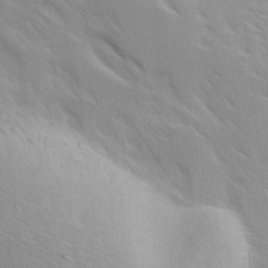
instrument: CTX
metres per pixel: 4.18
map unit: Ave
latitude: 9.0270
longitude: -103.8205
